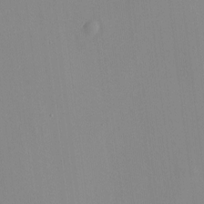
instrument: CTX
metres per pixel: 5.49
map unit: HNhu
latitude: -1.6533
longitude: -7.1781
